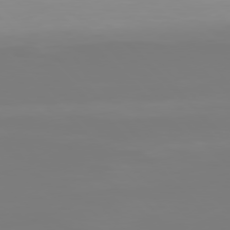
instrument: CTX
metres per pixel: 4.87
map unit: Hpe
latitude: 77.6316
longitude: -136.2334
